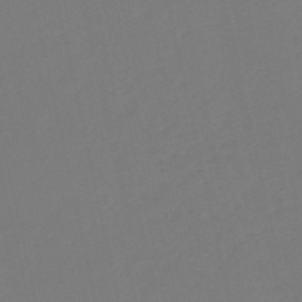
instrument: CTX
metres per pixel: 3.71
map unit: HNb
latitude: -54.5196
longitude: -39.2348
